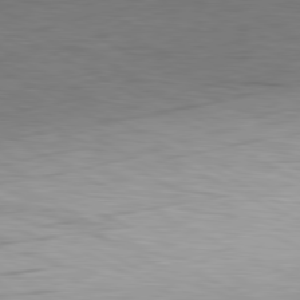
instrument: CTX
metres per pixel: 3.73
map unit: Ap
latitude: -81.4077
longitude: -79.3293
